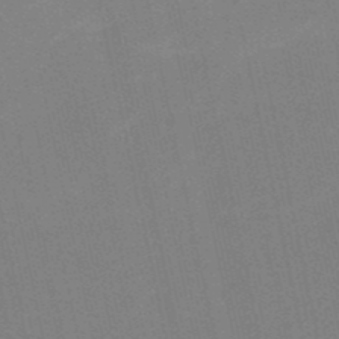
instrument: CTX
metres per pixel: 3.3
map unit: HNb
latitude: -51.6155
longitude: -48.1578
